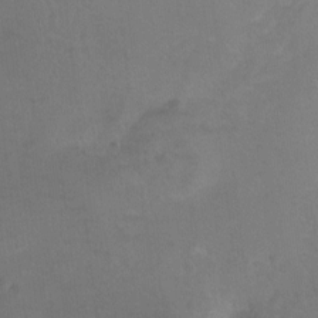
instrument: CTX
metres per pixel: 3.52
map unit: Hto
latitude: 4.1389
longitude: -32.6113
